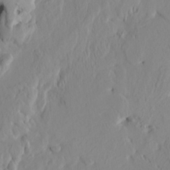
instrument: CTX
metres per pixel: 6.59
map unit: HNhu
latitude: 11.0270
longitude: 23.7856
